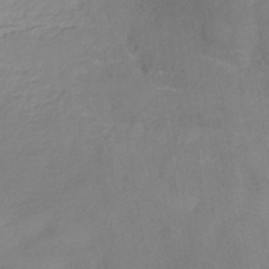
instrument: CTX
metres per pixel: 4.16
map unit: HNhu
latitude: -41.3698
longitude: 101.0108
